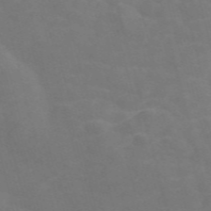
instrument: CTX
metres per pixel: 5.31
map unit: Nve
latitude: -58.0849
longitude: 57.0486
